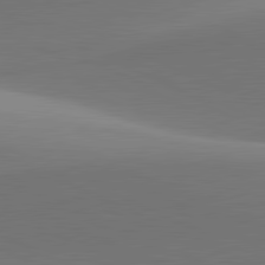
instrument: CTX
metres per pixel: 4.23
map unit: lApd
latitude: 81.5749
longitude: 143.7099
